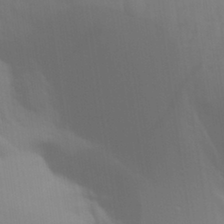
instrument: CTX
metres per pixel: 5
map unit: Aa
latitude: 30.1200
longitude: -135.2159
